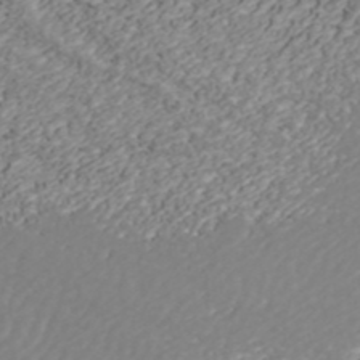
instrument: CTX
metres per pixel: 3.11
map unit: ANa
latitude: 42.4412
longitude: 28.9542
